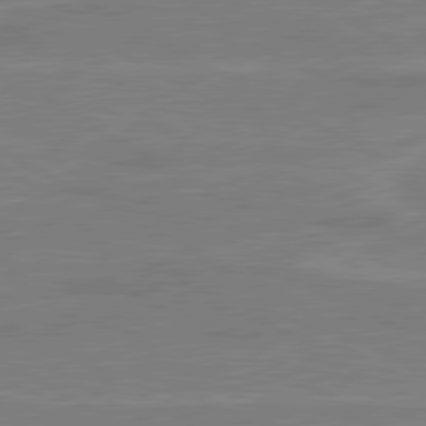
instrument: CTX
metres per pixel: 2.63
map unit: lApd
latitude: 80.4412
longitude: 121.5399
